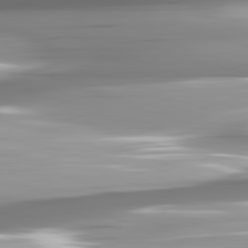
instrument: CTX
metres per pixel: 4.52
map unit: lApd
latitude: 82.2900
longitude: -142.8758
